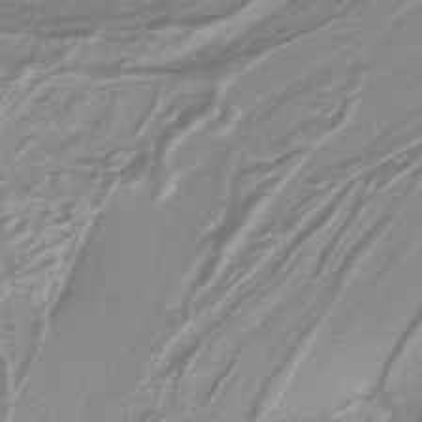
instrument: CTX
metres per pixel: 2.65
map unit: lHb
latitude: -40.5574
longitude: 52.0094
